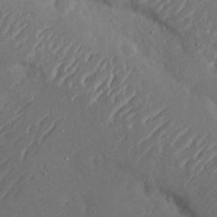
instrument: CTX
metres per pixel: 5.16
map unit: eHh
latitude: 19.7449
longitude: -72.3468
